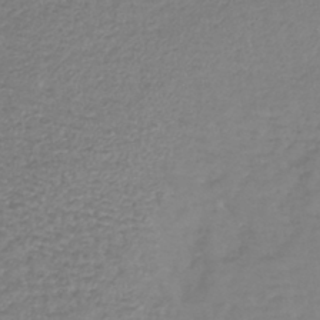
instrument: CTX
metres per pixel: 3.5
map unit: lHb
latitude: -41.3509
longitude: 71.7100
